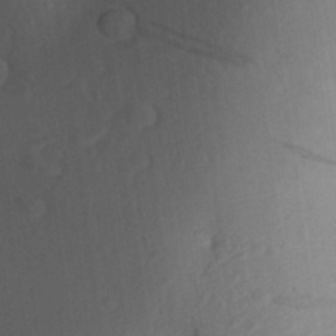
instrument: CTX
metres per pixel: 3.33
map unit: Aa
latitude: 22.8947
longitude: -147.1970
